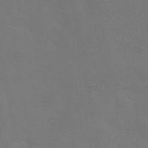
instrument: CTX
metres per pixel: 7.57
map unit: eAb
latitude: 45.9339
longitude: 121.6155
